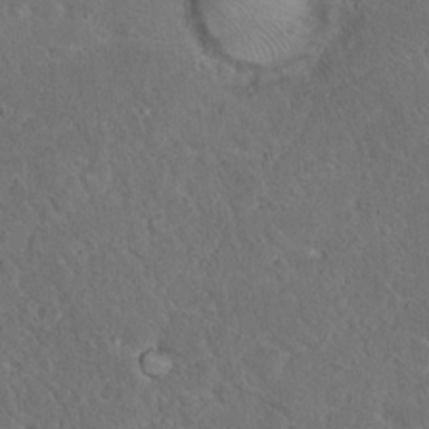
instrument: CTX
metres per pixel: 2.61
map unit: Hto
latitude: 16.5924
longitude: -37.8772
